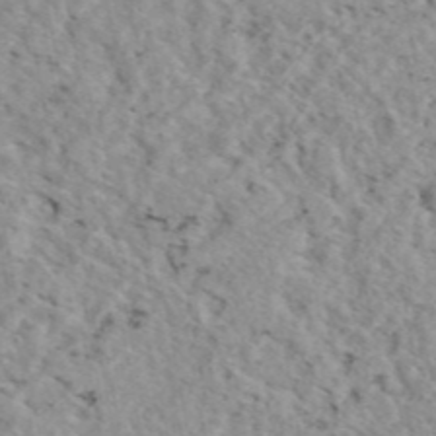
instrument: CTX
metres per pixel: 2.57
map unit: eAb
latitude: 45.1970
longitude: 112.3495
